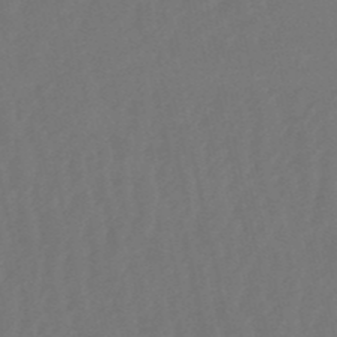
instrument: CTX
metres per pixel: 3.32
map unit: eHb
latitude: -50.8408
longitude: 77.7289
